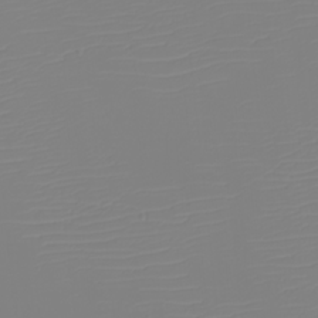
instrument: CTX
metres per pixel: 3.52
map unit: eHh
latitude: -5.6155
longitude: -85.0459
